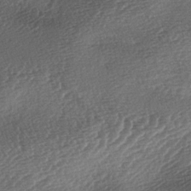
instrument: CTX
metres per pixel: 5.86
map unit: lAa
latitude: -3.4454
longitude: -128.8569
